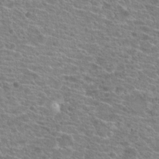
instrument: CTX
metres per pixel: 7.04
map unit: Hto
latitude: 20.1200
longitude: -41.5749
